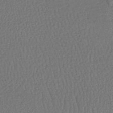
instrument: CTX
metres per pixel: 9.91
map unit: lHb
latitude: -39.5399
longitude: 62.3873
